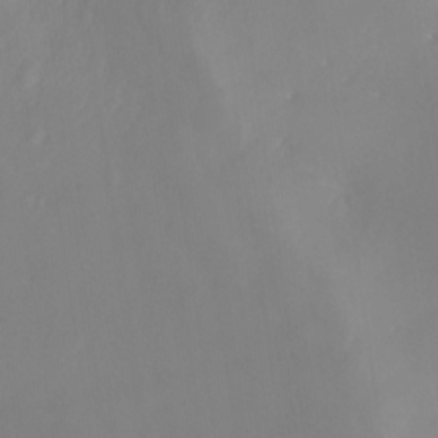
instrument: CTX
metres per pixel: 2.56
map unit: Nhe
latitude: -29.5399
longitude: -110.0822
